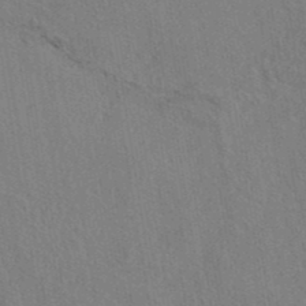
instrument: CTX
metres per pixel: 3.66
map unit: eAb
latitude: 39.9906
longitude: 112.4440
